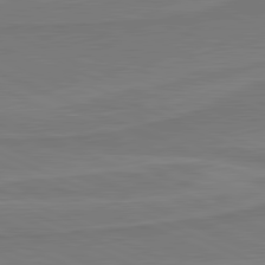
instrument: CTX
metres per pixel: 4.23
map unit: lApd
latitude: 81.4993
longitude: 169.3320
